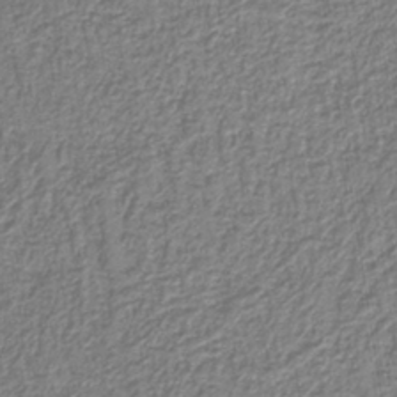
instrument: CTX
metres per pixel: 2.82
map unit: eAb
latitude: -39.1242
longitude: 52.2550
